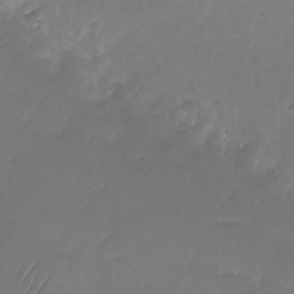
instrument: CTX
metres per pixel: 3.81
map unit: Nhu
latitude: -26.8785
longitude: -71.8016
